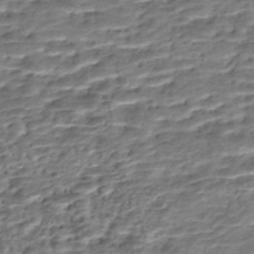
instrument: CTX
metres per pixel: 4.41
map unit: Nhe
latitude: -47.8422
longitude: -172.4223
